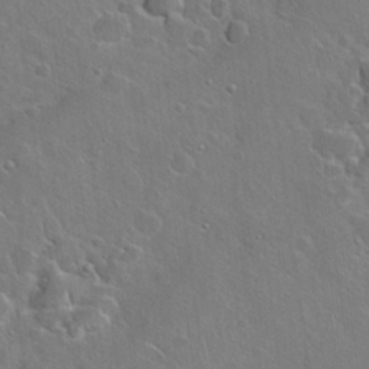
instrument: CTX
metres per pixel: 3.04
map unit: Hto
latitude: 19.5371
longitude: -49.4615
